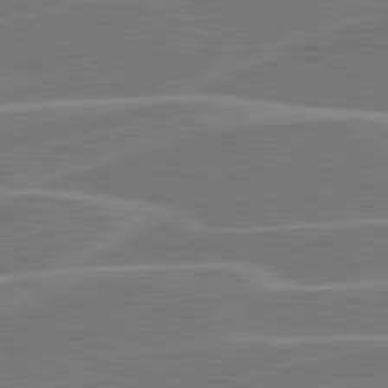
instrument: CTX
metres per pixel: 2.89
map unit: lApd
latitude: 81.2159
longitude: 122.2362
